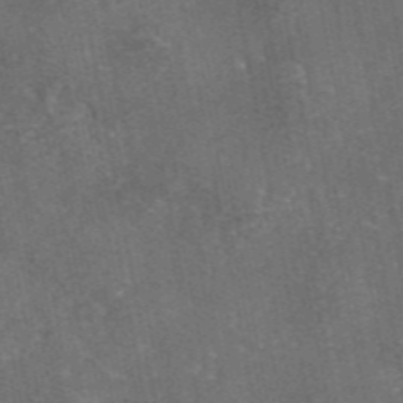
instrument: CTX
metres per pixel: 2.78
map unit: eAb
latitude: 46.2334
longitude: 107.1054
